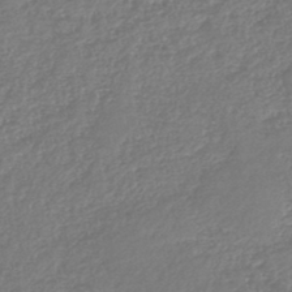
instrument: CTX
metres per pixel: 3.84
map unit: lHb
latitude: -46.0661
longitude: 73.7288
